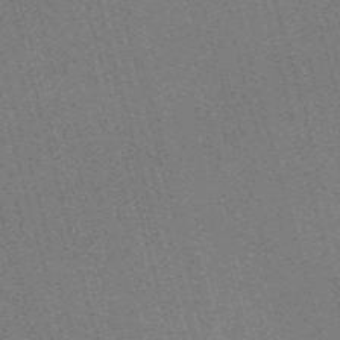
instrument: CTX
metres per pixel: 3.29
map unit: Nve
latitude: -58.1416
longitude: 62.8786
